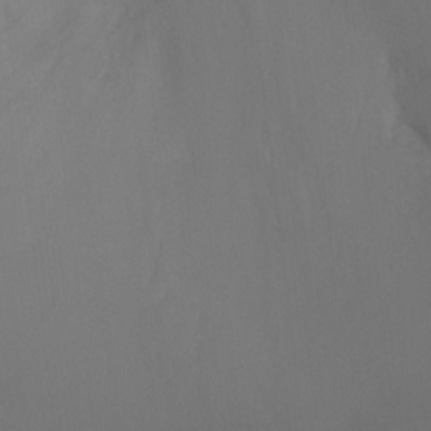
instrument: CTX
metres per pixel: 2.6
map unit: Ht
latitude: -7.8044
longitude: -32.3656
